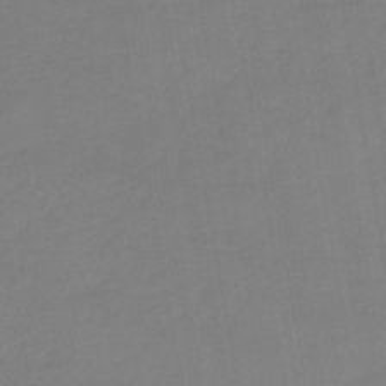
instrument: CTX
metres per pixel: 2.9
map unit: lHb
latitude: -45.5210
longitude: 73.2754
